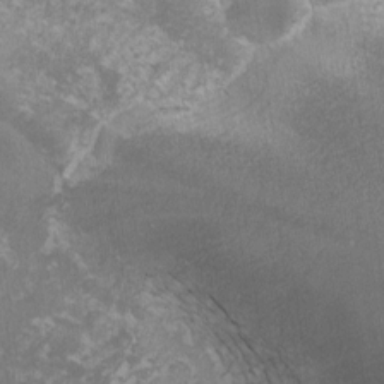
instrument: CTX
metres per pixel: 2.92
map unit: lHvf
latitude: -14.5007
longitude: -99.3103
